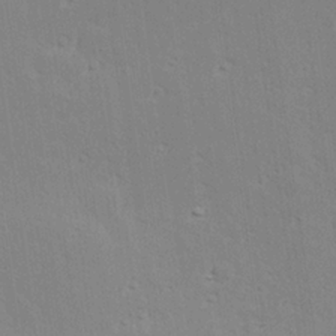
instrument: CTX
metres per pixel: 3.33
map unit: Hve
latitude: 25.4993
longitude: -94.0255
